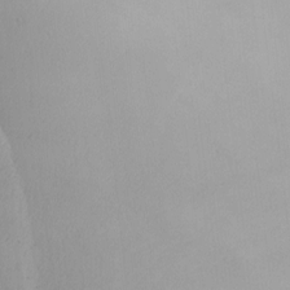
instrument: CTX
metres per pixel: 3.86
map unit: Nhu
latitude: -3.6721
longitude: -93.4048
